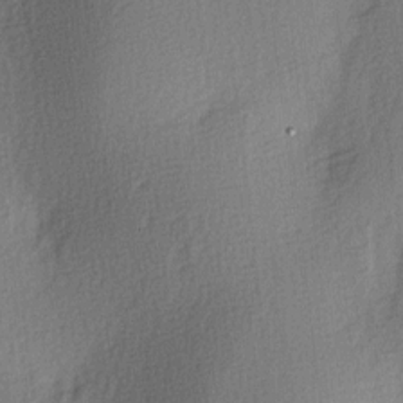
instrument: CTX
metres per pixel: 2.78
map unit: lAa
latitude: 3.4993
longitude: -111.5938
